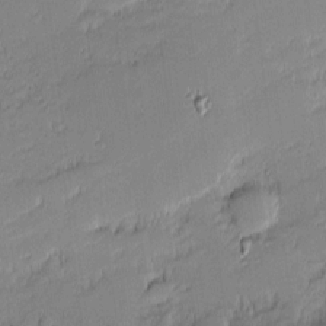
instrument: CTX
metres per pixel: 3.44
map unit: eHh
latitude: -1.8801
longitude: -82.9135
